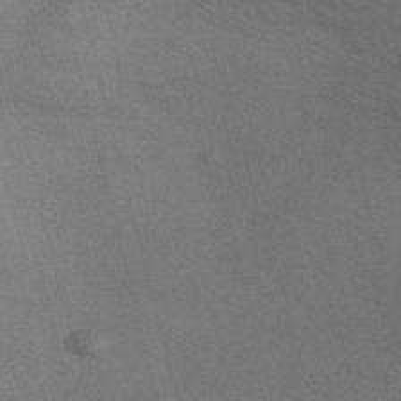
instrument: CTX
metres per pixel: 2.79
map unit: Nve
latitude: -56.5574
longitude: 60.6141
